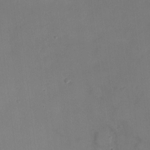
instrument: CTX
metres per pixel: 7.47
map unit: Ht
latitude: -2.9730
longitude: -20.5357
